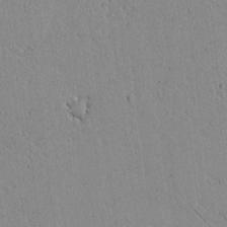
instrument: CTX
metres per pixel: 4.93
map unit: lAvf
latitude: 15.4805
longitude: -125.4048
